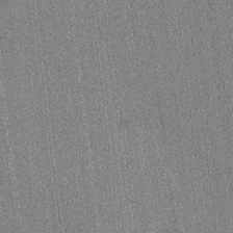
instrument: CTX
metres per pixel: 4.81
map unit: Ht
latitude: -16.3307
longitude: -45.8961
